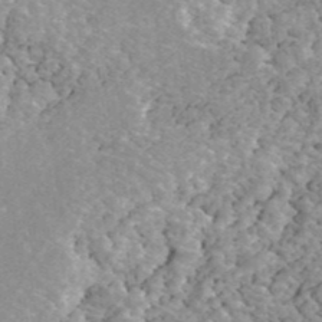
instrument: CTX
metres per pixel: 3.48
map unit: ANa
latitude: 42.5168
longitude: 26.3117
